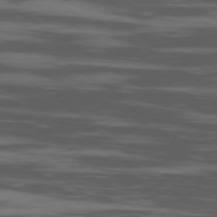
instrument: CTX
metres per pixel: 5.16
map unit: Ap
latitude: -80.0472
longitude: -103.0080
